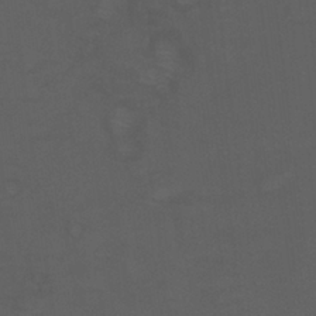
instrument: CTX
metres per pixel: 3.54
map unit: Nhu
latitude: 26.0255
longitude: -53.9717
